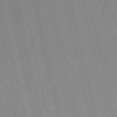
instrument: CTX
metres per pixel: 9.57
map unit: lHb
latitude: -47.1242
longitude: 59.2753
